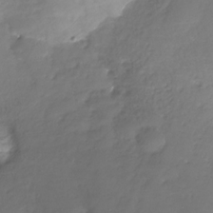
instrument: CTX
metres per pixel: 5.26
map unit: Nhu
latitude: -29.8045
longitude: -71.6505
